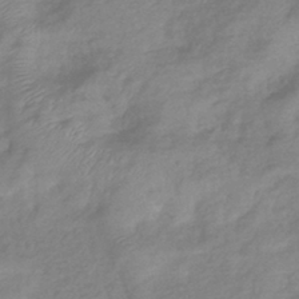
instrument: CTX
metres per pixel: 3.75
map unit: eHb
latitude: -40.7274
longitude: 81.7667
